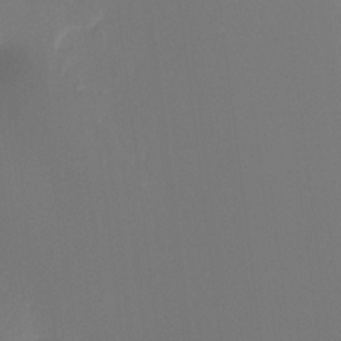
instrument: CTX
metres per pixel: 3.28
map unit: Ht
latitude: -14.0850
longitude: -58.3656
